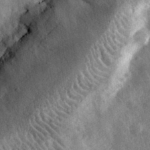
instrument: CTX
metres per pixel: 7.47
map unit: eHh
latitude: 32.7624
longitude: -79.5749
